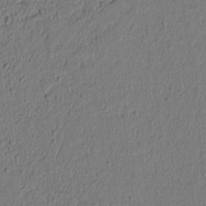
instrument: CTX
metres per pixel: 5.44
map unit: lAvf
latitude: 8.7813
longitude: 166.2739
